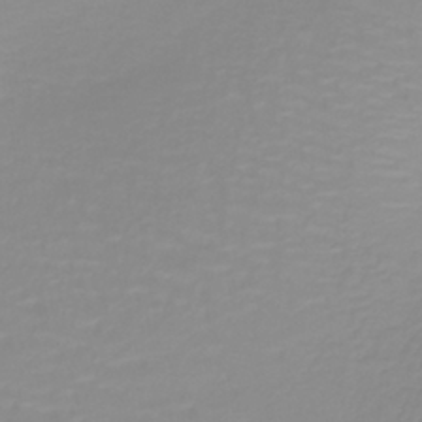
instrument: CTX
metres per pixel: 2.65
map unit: lHb
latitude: -40.2928
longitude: 60.1606
